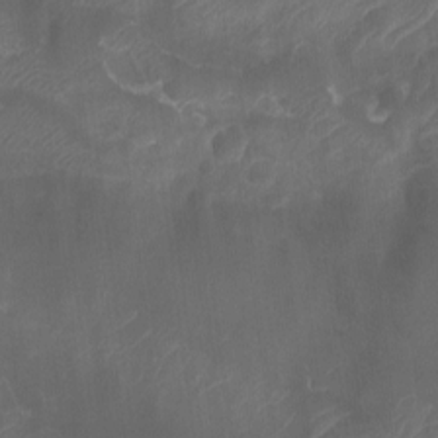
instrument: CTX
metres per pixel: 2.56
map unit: Nhu
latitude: -9.9178
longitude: -70.4223
